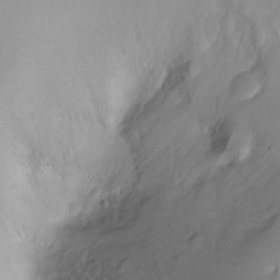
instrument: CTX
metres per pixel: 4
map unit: Ht
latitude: -8.5763
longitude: -36.1767
